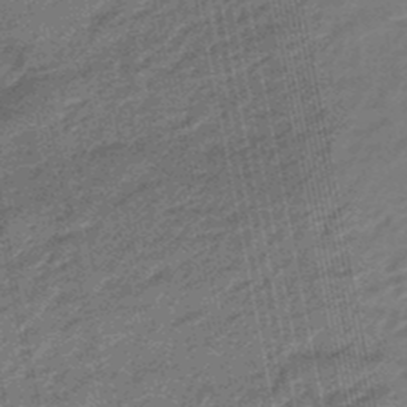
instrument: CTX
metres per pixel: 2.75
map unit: eHb
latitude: -45.9556
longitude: 89.4832
